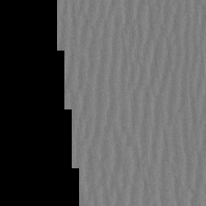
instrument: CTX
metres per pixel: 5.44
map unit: HNhu
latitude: -2.7085
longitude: 14.1984
